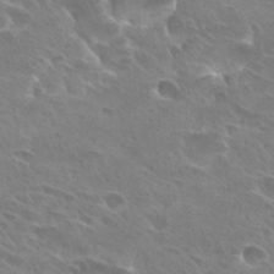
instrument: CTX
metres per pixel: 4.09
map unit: Hto
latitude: 27.8583
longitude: -40.4412
